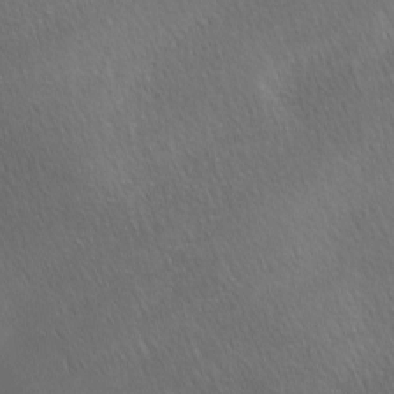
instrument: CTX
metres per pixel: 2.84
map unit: Ave
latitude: -6.8975
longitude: -122.8758
